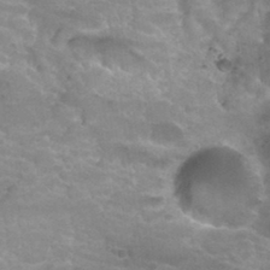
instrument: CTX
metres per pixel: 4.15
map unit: Hto
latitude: 33.9150
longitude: -47.4427
